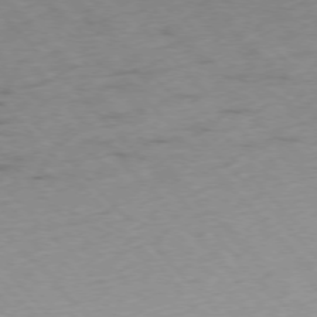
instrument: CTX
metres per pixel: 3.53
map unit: Ap
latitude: -76.4629
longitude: -60.4223
